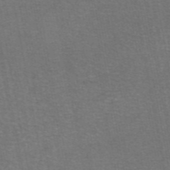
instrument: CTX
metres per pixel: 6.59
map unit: eAb
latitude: 47.4616
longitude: 105.5210
